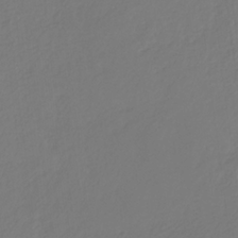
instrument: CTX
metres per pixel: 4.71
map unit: eHb
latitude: -30.1228
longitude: 64.5763
